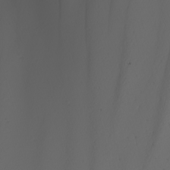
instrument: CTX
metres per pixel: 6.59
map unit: Nhu
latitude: -6.8975
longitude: -95.4238
